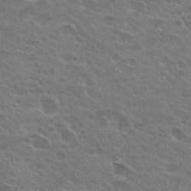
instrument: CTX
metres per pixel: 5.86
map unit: Hto
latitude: 26.3845
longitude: -43.7261
